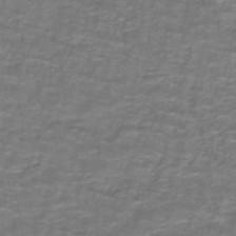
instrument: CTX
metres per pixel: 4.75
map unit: lHb
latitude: -42.2172
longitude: 55.5021
